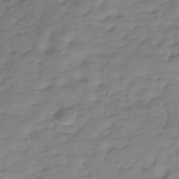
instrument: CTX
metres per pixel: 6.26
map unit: Hve
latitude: -29.8045
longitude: 91.0487
